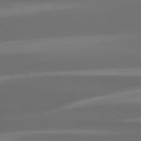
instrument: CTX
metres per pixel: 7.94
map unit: lApd
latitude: 80.4979
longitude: -139.3104
